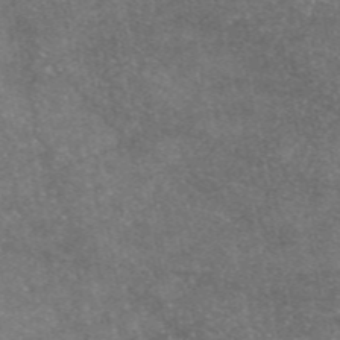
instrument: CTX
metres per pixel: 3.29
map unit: eAb
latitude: 46.9136
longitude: 123.5021
